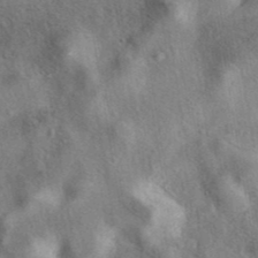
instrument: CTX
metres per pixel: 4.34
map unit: eAb
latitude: 40.4223
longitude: 107.5399
